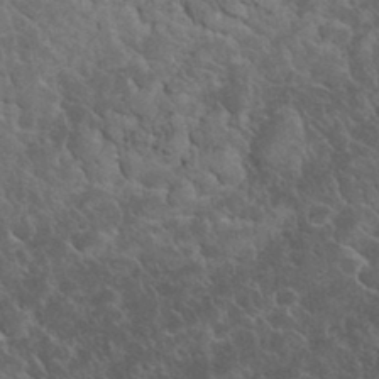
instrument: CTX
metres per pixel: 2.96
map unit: eHh
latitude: 33.3671
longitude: -66.2711
